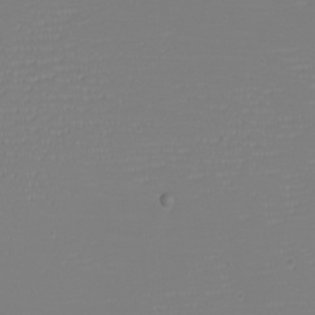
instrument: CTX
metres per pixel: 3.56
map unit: eHh
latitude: -6.2172
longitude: -83.6504
